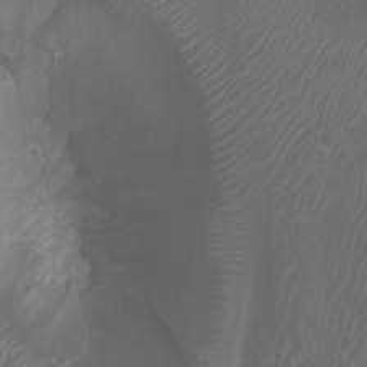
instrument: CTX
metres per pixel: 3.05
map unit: Ht
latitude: 3.8394
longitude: -20.0633
